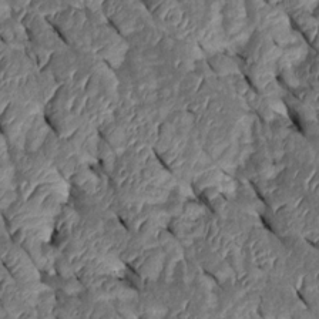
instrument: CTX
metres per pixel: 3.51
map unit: Htu
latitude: 0.6112
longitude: 148.2551
